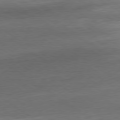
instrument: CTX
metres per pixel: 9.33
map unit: Ap
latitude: -80.4629
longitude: -79.3482
